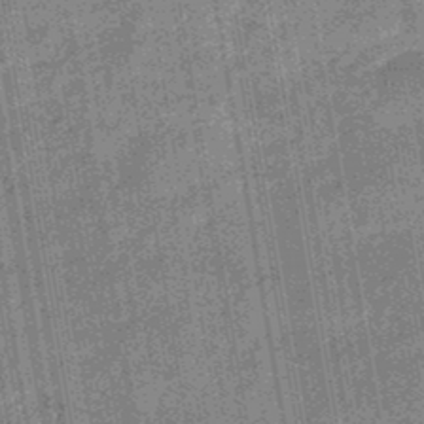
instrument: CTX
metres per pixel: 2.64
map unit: eHb
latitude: -46.2172
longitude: 87.0487
